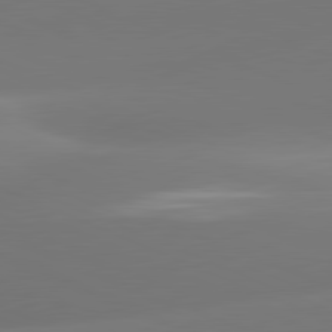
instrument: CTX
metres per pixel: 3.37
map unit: lApd
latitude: 81.3859
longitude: -161.8016
